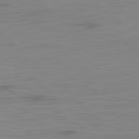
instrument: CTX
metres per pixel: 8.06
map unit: Ap
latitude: -79.2565
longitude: -71.7072
